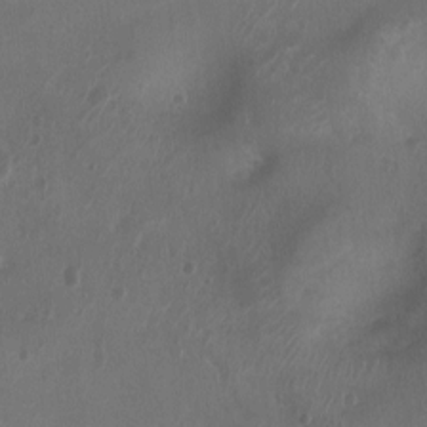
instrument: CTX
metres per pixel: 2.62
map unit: Nhu
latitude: -10.8786
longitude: -21.2159
